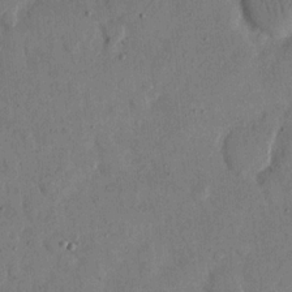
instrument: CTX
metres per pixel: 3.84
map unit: eHh
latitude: 14.1389
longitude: -68.3090
